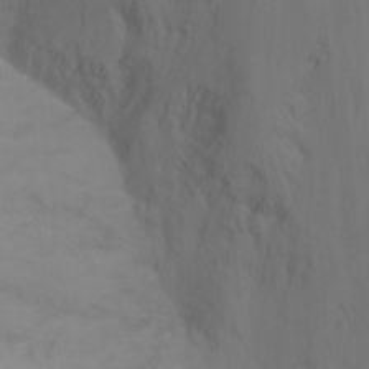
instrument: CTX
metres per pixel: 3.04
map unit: Nhu
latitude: -15.6155
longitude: -55.4048
